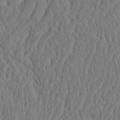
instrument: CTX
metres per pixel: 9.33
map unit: eHh
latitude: -3.4265
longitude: 15.0487
